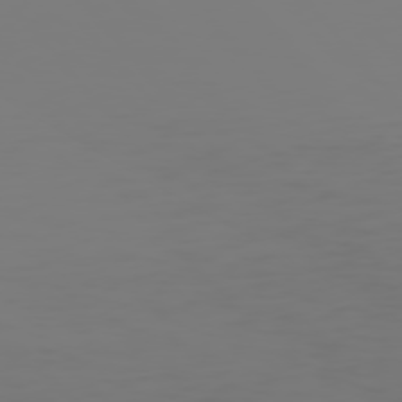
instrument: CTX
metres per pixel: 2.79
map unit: Hpe
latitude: 75.5749
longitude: -127.7639
